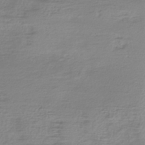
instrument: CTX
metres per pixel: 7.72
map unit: lHb
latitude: -37.8044
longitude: 69.7477
